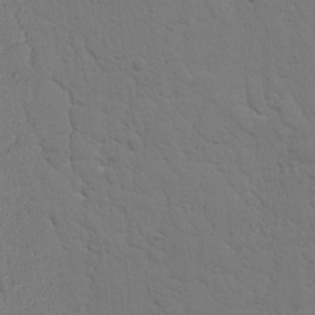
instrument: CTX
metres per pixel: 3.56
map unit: Nhu
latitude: 17.7828
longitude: -78.7247
